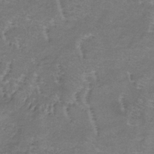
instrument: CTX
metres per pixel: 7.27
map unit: lHb
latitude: -34.3117
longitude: 69.6532
